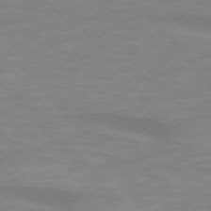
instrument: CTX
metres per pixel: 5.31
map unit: lApd
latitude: 74.4979
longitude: -61.2537
